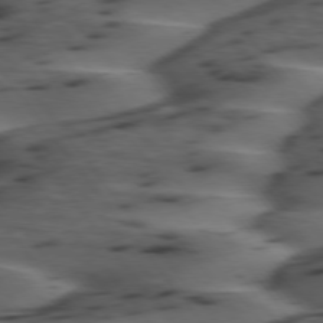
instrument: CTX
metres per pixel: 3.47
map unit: lApd
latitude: 75.3293
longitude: -70.7624
